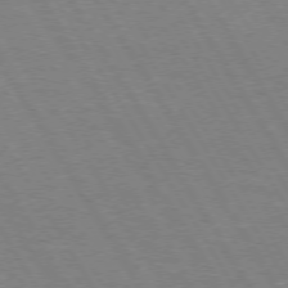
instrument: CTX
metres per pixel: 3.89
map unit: Hpe
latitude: 73.0081
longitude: -123.4804
